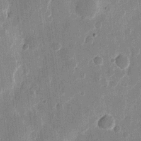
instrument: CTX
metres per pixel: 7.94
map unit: eHh
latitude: 12.0255
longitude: -68.4790
